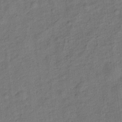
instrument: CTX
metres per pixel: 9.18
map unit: Ht
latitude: 9.9528
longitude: -40.0633
